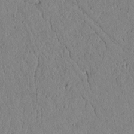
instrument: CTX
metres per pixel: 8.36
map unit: lAvf
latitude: 5.5560
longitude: 166.4629
